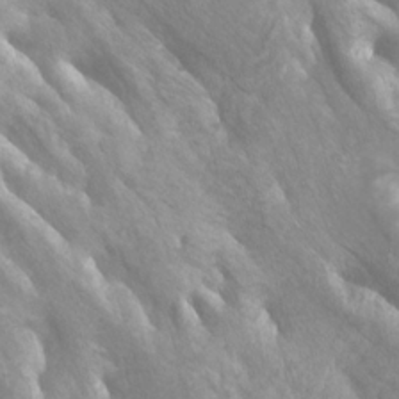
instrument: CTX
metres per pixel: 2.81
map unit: Ht
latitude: -4.5762
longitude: -63.0648
